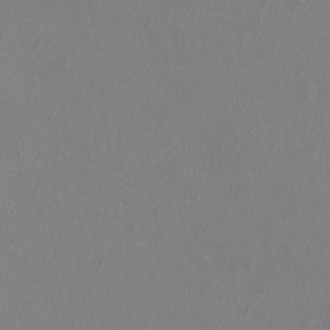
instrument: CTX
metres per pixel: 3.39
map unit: eHh
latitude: -7.2754
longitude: -75.6694
